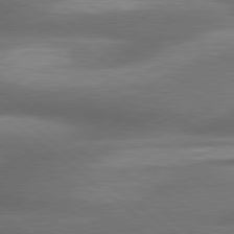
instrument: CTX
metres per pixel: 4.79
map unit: lApd
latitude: 79.3860
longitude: -118.1389
